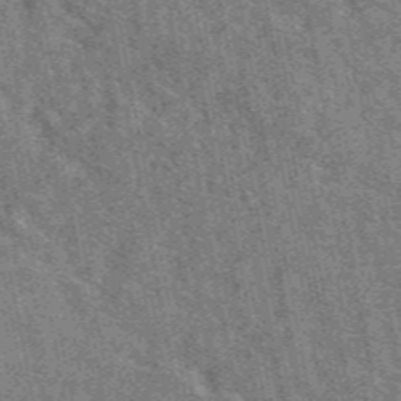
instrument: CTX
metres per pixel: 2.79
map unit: eAb
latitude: 48.1767
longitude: 120.0850
